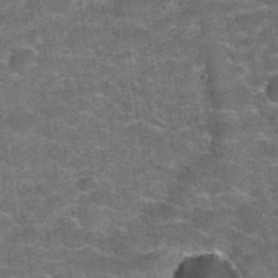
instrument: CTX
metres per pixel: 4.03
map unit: Hto
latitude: 34.5168
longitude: -52.9702
